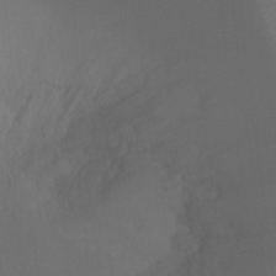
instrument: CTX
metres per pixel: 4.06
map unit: Ht
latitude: -9.5210
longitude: -33.4993
